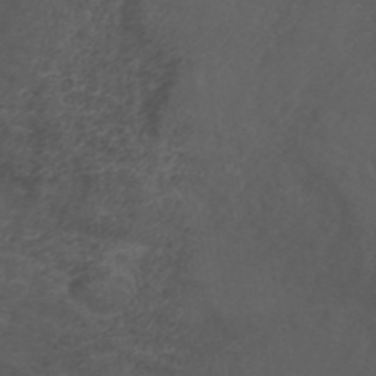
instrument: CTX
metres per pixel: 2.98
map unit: ANa
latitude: 41.3859
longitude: 53.4643
